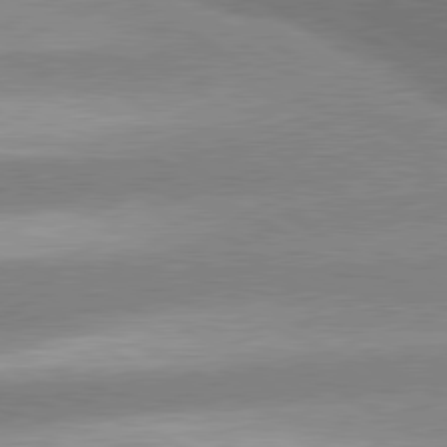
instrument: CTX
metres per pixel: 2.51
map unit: lApd
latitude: 80.4223
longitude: -154.7246
